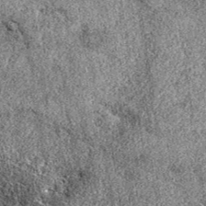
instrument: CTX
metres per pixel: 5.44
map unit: eAb
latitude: 38.4412
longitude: 105.3698
